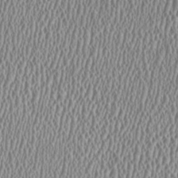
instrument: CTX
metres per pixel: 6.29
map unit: HNhu
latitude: -0.3873
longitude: 0.6330
